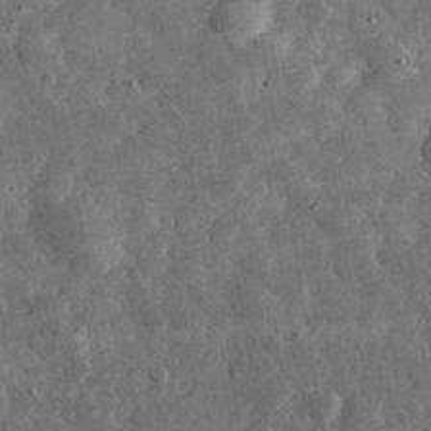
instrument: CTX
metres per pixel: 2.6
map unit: eHh
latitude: 33.1781
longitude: -70.1389
